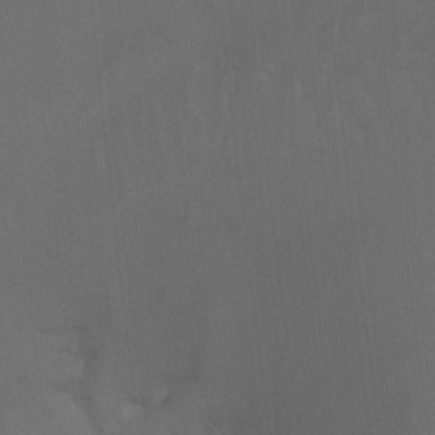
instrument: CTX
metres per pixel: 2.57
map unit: Aa
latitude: -7.3698
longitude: -78.8002
